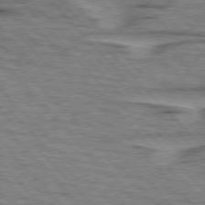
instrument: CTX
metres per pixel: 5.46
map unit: lApd
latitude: 76.3278
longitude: -77.6316
